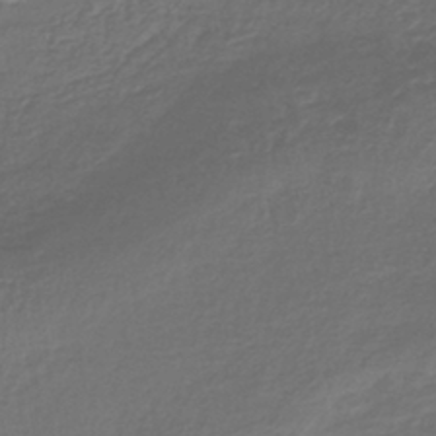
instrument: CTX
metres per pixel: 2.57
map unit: lHb
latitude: -39.9178
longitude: 72.2739
